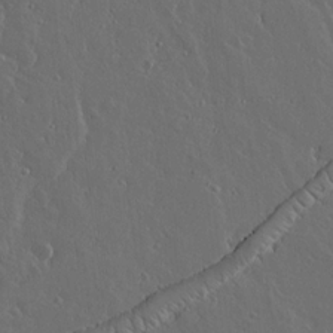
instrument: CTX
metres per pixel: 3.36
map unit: lAvf
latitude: 15.7450
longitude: -126.4790
